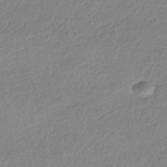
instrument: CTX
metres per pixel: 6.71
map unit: HNhu
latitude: -40.8219
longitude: 94.2928
